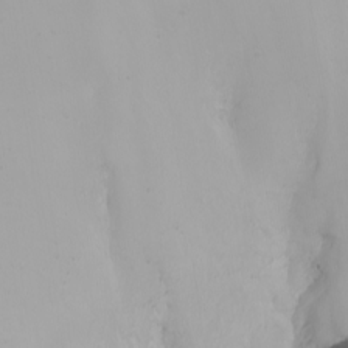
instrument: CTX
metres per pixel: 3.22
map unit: Nhu
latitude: -8.6329
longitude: -80.6868
